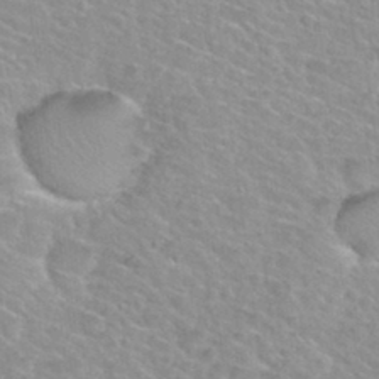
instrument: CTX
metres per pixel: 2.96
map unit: Nhu
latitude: 30.2523
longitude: -50.0255
